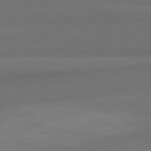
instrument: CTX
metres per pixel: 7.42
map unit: lApd
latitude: 82.2900
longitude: 156.8408
